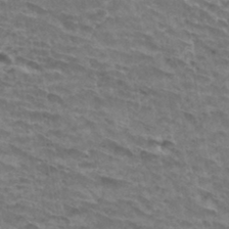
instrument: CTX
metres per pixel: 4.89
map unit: Hto
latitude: 33.1025
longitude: -41.8583
